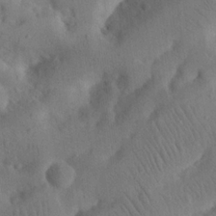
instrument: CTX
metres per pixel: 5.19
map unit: Nhu
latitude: 21.3293
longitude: -74.0633
